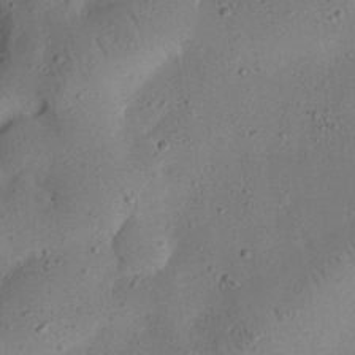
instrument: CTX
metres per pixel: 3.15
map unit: eHh
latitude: 24.5923
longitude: -69.2159
